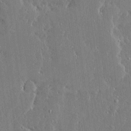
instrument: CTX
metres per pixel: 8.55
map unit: Ave
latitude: 16.6113
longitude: -139.9150
